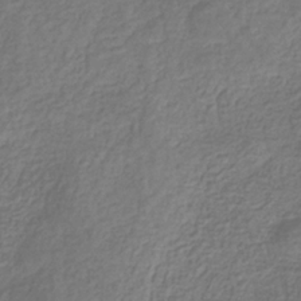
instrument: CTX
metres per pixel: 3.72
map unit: eHb
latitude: -31.9367
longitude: 73.0864
